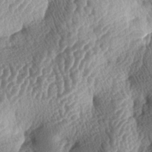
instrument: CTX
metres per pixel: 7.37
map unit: lAa
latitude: -4.3684
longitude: -127.9528
